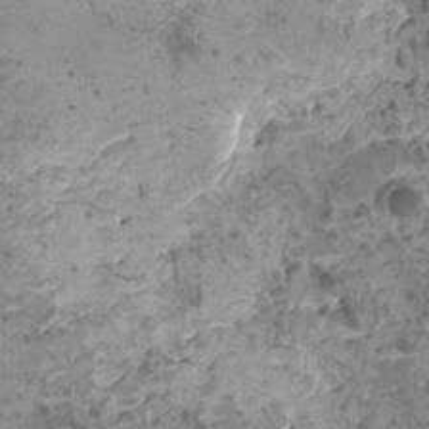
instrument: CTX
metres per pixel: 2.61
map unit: HNhu
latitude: 0.1200
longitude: 2.4629
